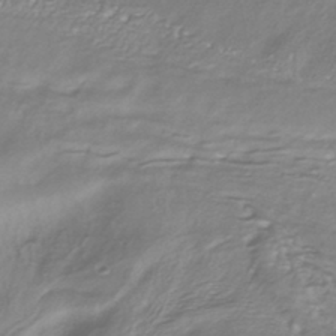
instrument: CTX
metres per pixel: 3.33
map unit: HNhu
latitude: -42.8596
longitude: 97.2187
